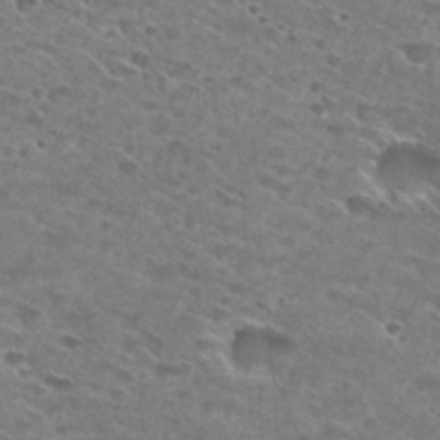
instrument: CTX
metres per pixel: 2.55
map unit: Hto
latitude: 29.1403
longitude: -46.4223
